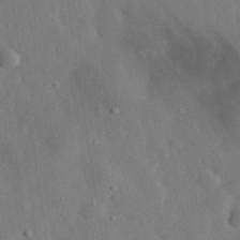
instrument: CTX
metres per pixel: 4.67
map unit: eHh
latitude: 31.2915
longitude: -76.5923
